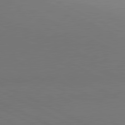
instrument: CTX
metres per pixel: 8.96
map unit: lApd
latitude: 81.4804
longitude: 145.8800
